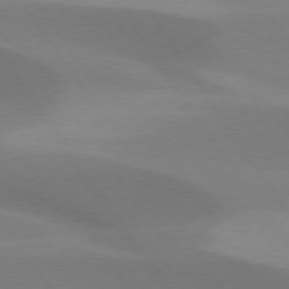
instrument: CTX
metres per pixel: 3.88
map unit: lApd
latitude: 75.2915
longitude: -66.8758
